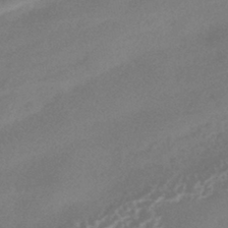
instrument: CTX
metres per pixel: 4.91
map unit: HNhu
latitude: -42.7841
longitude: 90.9164
